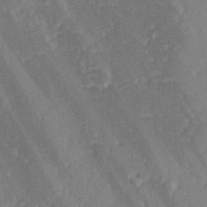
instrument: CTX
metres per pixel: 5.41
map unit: lHvf
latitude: 25.5182
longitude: 143.7855
